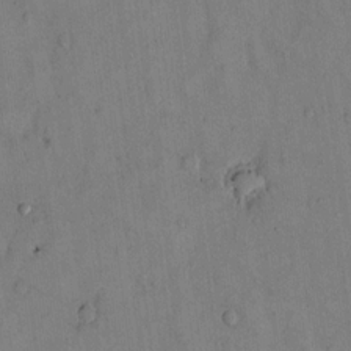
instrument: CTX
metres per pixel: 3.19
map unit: Hto
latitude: 14.1956
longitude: -59.8772
